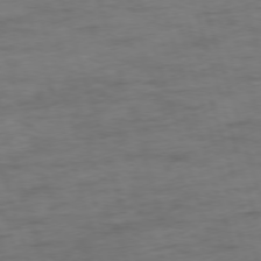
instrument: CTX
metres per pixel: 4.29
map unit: Ap
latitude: -75.5777
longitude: -73.5560
